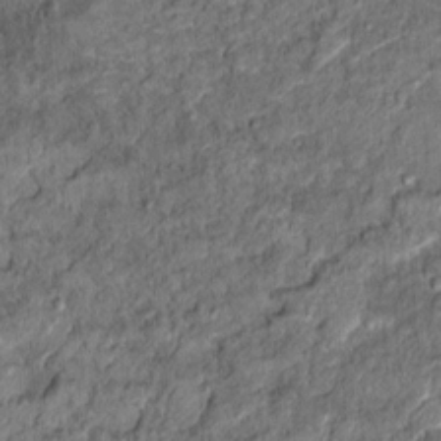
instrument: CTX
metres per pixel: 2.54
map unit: Ht
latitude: 11.4238
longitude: -37.8583
